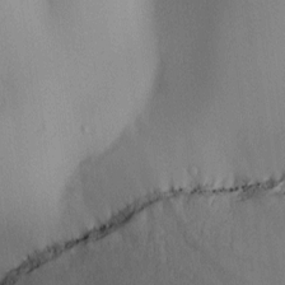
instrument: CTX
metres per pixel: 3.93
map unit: lAa
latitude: 4.0822
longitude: -112.1767
